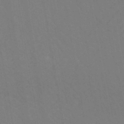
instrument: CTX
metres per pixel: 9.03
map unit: eHh
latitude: -42.9352
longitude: -31.9717
